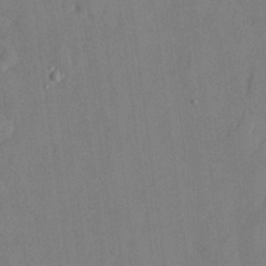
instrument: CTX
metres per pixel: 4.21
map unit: lHvf
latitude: 22.0822
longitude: 145.3510
